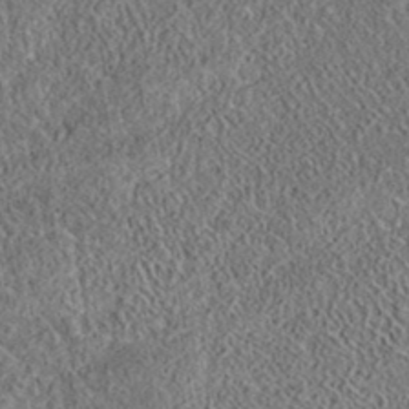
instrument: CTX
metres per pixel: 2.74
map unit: eAb
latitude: 35.9150
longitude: 110.3306
